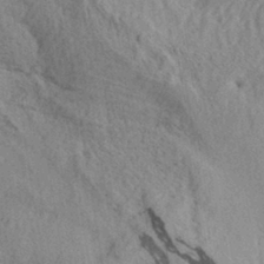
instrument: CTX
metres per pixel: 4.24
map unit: Aa
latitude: 29.5371
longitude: -136.5924
